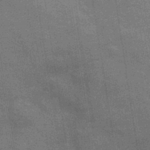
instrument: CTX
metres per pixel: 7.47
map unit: lHb
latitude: -40.1983
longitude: 75.6344
